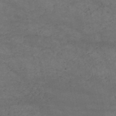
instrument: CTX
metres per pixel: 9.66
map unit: HNb
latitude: -51.9745
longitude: -39.3293
